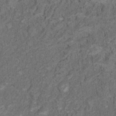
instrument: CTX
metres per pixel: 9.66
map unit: Nhu
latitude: 10.2334
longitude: -25.8583
